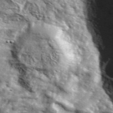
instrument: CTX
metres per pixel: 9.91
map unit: lHvf
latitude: 36.6869
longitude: -86.4979
